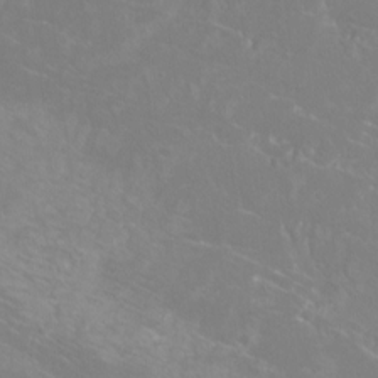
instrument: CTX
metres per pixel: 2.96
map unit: Htu
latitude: -12.0850
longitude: -72.6302
